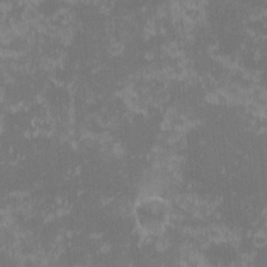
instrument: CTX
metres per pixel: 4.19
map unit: eHh
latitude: -1.3321
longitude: -85.2915
